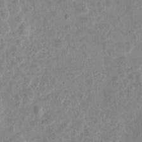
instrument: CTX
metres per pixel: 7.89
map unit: Hto
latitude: 6.1578
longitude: -31.8395
